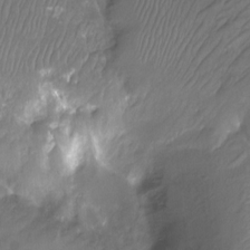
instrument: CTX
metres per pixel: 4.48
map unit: Htu
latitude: -14.2740
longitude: -45.2159
